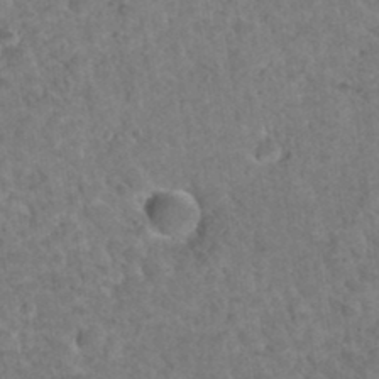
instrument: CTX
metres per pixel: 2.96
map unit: Hto
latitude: 35.7638
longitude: -50.9702
